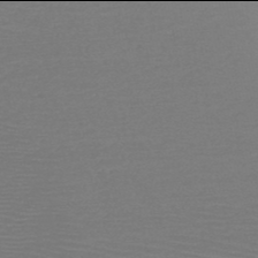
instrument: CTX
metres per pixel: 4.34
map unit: HNb
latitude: -50.0094
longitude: -44.0633
